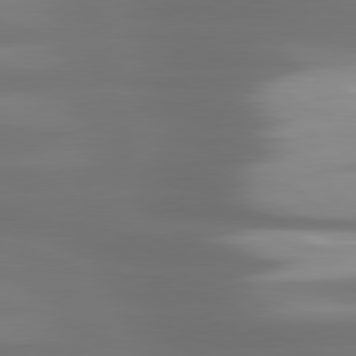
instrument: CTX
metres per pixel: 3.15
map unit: lApd
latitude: 80.7624
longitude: -139.6127
